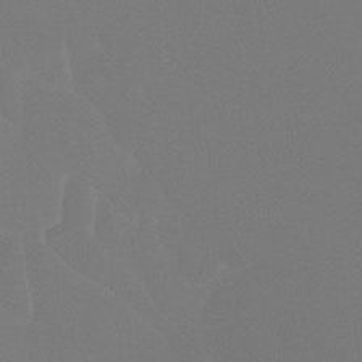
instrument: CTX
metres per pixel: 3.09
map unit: Ht
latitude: -4.5384
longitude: -61.9150
